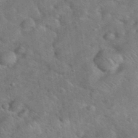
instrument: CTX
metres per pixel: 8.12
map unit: eHh
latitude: 37.9150
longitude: -65.0458
